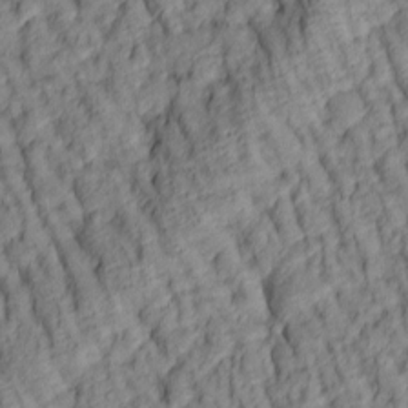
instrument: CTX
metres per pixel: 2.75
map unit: lAa
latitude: 5.2537
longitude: -116.3467
